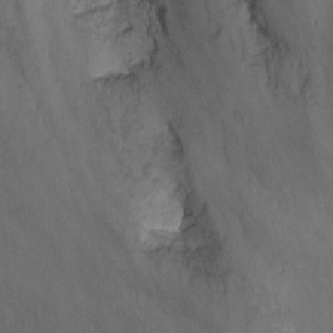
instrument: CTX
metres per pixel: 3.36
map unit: Nhu
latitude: -12.8786
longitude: -59.4238
